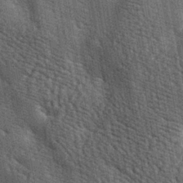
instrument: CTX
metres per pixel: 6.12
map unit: lAa
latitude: -7.5588
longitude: -124.4790
